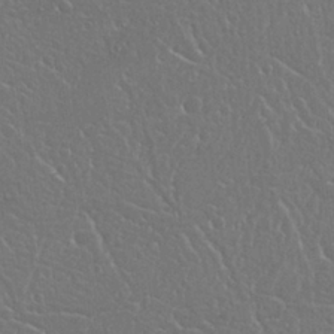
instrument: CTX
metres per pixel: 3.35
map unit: Nhu
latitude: 25.0269
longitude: -59.3671
